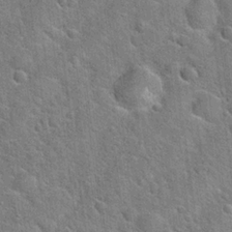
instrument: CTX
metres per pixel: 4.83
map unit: Hto
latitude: 20.6491
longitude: -51.5371
